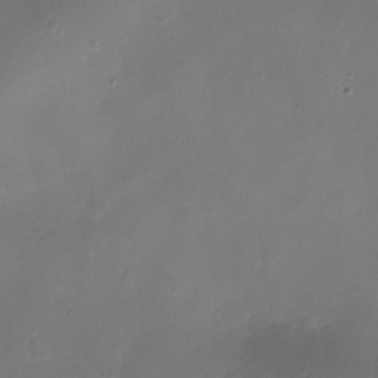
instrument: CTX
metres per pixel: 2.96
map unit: eHh
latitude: -6.3873
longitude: -77.8394
